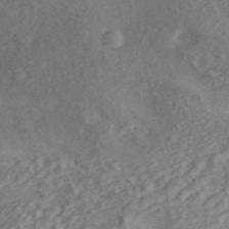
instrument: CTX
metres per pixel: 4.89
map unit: ANa
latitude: 46.1767
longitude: 22.3495
